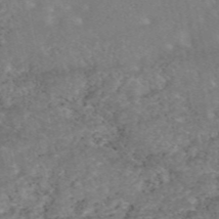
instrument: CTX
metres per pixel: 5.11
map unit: eAb
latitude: 47.5938
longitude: 120.1039
